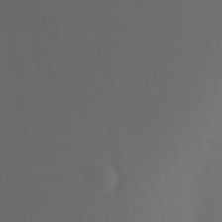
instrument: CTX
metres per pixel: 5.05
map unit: Ht
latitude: -9.9556
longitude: -23.9339
